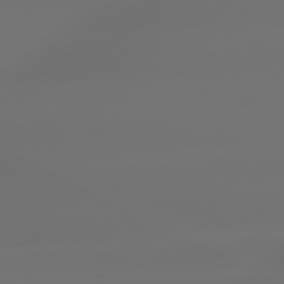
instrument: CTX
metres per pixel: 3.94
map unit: lApd
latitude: 79.5182
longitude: -138.0444
